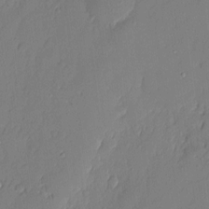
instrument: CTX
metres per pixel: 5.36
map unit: eHh
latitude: 3.9528
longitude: -76.5734
